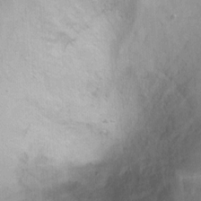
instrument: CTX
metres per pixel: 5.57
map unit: Ht
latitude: 2.8947
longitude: -34.8947
